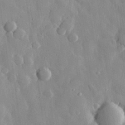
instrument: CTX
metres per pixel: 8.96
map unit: eHh
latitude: 29.6127
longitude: -79.5371
